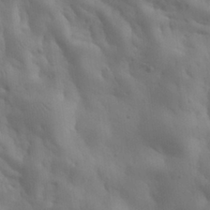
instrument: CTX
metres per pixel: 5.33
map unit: eHh
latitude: 30.5357
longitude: -68.2712
